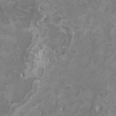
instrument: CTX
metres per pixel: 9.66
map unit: HNhu
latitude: 2.9136
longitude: -3.4993
